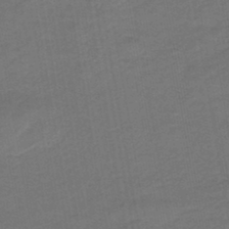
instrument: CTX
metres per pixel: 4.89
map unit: HNb
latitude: -43.1620
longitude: 51.8233
